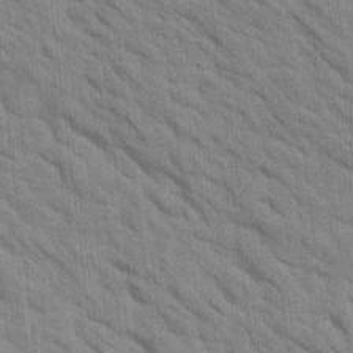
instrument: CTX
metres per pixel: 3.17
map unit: Htu
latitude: 1.6882
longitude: 143.1998
